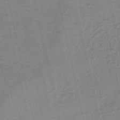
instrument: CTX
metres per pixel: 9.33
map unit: HNb
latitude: -53.9367
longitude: -45.8205
